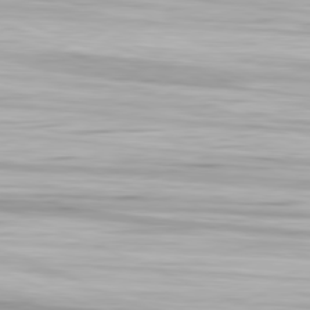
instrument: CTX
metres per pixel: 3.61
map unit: Ap
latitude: -82.0850
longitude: -76.3467
